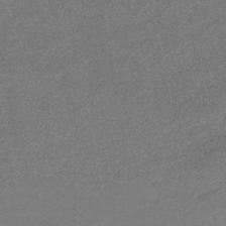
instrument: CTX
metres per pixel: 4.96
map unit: eHb
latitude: -46.1228
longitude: 89.3887
